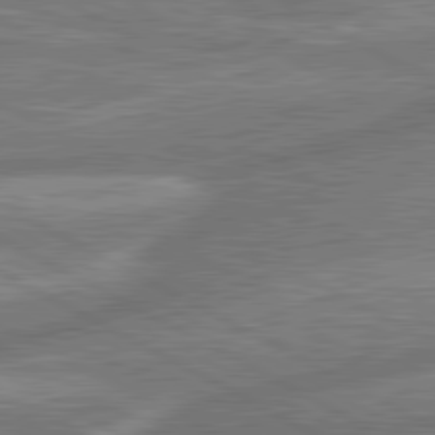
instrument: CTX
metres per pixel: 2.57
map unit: lApd
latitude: 81.0080
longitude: -166.1577
